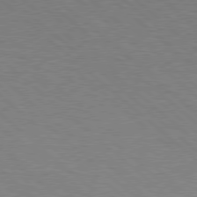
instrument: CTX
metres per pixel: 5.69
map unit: Hpe
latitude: 78.1011
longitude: -154.3089
